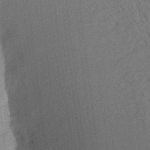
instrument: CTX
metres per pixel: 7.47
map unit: Aa
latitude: 21.3293
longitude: -140.8191
